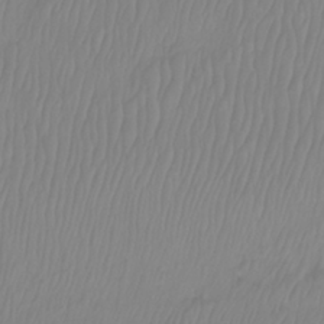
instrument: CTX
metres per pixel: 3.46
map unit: Htu
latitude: -8.9731
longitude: -75.4049
